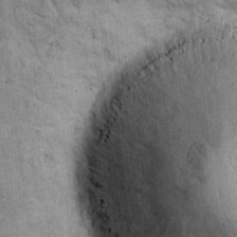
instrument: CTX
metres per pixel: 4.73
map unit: eHh
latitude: 9.3482
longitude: -66.2144
